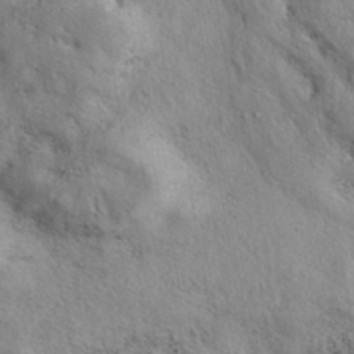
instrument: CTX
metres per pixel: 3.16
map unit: eAb
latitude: 39.5371
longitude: 113.1242
